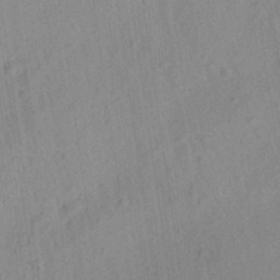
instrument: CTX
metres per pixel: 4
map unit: Aa
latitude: 27.0459
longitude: -141.5749
